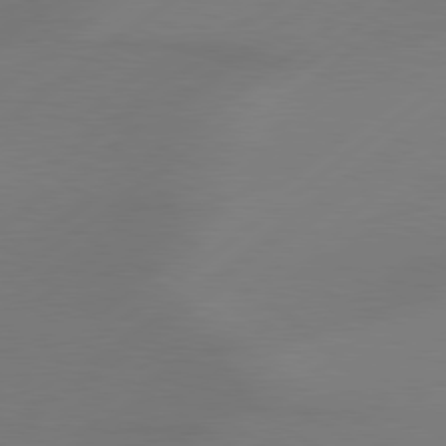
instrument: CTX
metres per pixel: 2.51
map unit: Hpe
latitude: 79.1403
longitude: -131.4994
